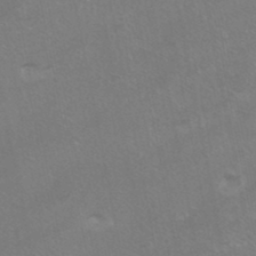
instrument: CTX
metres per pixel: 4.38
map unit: HNhu
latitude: -40.8219
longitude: 103.4266
